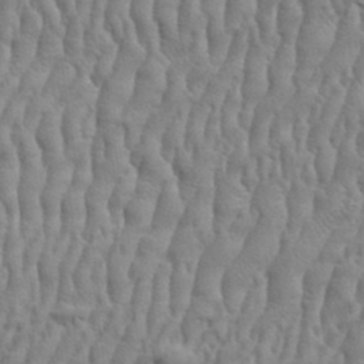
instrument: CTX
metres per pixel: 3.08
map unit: eHh
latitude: 33.4993
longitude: -141.0080
